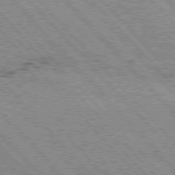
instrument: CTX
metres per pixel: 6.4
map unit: Hpe
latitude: 76.0444
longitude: -151.1781
